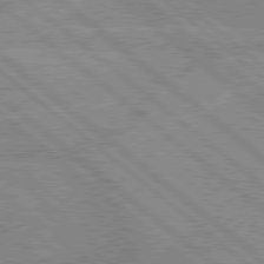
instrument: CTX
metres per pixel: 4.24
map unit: Hpe
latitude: 78.3468
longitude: -156.1577
